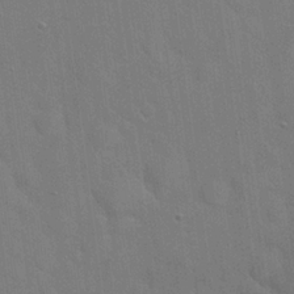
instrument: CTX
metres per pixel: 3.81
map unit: Hto
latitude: 20.7624
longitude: -54.2522
